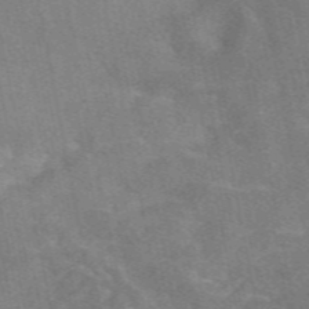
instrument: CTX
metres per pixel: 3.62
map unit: eAb
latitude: 49.3482
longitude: 121.1998
